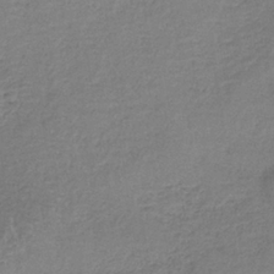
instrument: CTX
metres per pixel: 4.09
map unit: HNb
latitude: -34.8975
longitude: 58.9730
